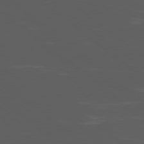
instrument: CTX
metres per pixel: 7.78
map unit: Ap
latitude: -80.1417
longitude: -53.8017
